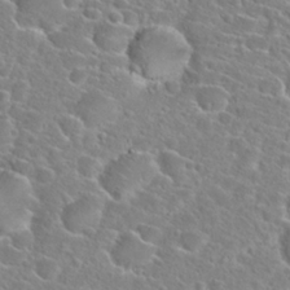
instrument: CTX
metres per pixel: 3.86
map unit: Hto
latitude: 24.0255
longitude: -45.3670
